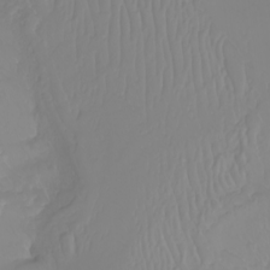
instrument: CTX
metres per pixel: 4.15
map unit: Nhu
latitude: -6.9352
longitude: -93.8772
